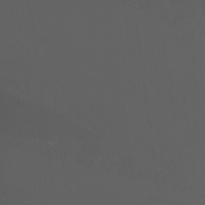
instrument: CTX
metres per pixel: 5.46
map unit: Nhu
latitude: -13.9178
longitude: -52.4223
